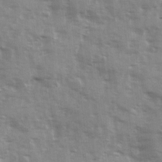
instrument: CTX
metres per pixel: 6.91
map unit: Ave
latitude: 13.1025
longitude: -103.0647
